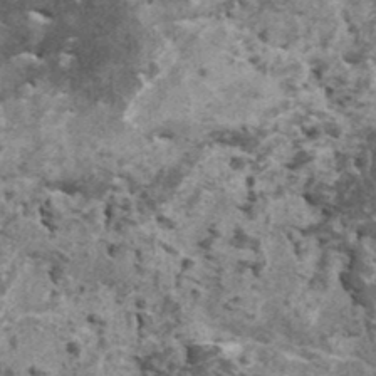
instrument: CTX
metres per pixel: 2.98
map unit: HNhu
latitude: 1.4615
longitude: 4.9730
